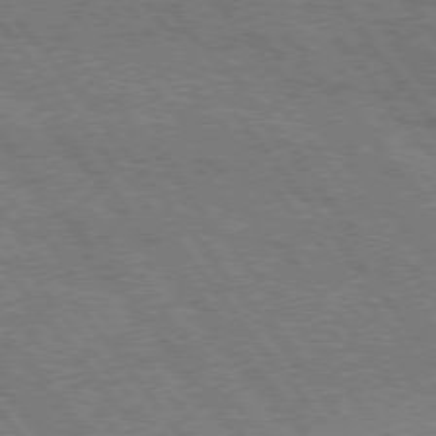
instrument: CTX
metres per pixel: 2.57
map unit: Hpe
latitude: 75.5560
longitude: -149.6505
